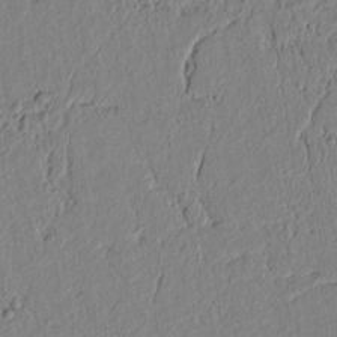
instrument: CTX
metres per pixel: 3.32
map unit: lAvf
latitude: 6.8758
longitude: 165.1054
